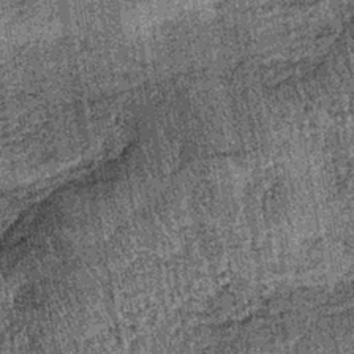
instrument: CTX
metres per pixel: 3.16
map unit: lHb
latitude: -37.9556
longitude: 67.5966
